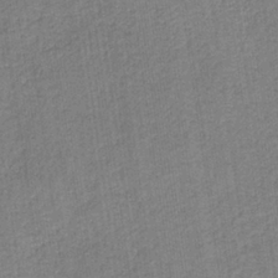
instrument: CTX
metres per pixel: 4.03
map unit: HNb
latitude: -36.6140
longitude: 51.6155
